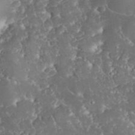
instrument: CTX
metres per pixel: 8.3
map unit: eHh
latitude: 34.6112
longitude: -64.6113
